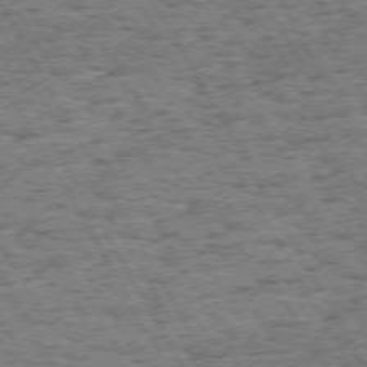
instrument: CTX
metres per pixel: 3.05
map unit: Hpe
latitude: 72.4979
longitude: -127.2159
